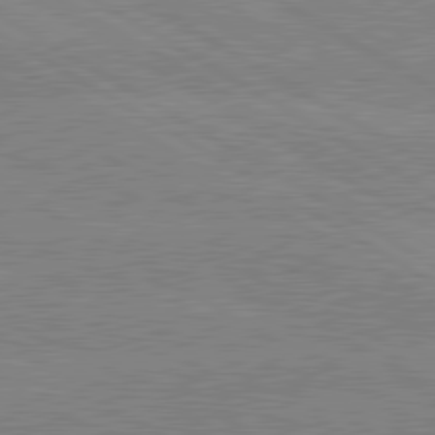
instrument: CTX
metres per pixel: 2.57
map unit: lApd
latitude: 80.3845
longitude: -125.8016
